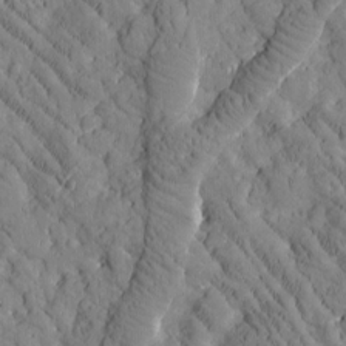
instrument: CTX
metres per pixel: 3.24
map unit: Htu
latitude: -2.7463
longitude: 174.1794
